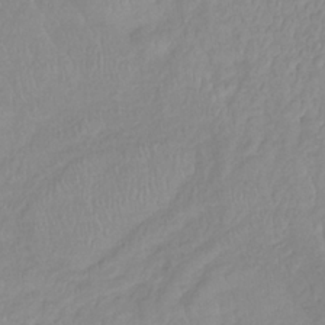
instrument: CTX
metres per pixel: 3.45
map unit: lHb
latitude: -36.2550
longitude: 69.8422
